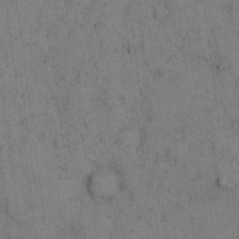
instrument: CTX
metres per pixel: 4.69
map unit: eHh
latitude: 15.7261
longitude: -63.2159
